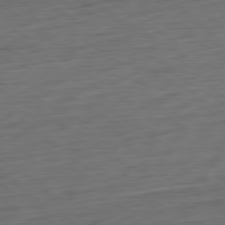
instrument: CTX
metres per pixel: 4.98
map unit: Ap
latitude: -80.5574
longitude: -69.3482
